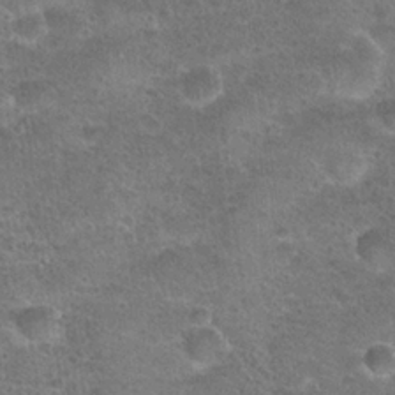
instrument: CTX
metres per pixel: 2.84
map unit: Hto
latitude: 23.2537
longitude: -49.4993
